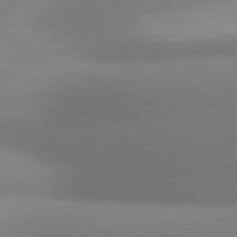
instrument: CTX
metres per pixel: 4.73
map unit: lApd
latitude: 80.8758
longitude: 132.0850
